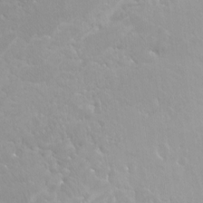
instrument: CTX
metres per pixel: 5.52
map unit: Hto
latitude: -8.0472
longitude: -46.6302
